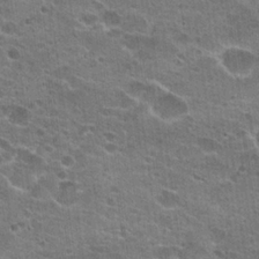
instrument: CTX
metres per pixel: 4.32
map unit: Hto
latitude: 23.0836
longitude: -42.9703
